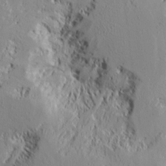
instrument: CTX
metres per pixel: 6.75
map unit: lAvf
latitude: 7.6316
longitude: 166.0850
